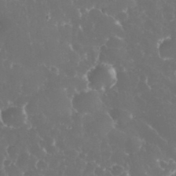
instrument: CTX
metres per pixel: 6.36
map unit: eHh
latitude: 34.5356
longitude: -63.1592
